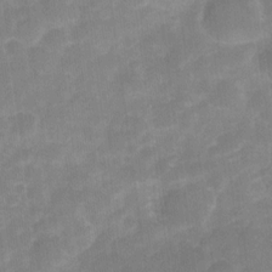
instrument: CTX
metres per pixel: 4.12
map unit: Nve
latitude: -27.2375
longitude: -149.0270
